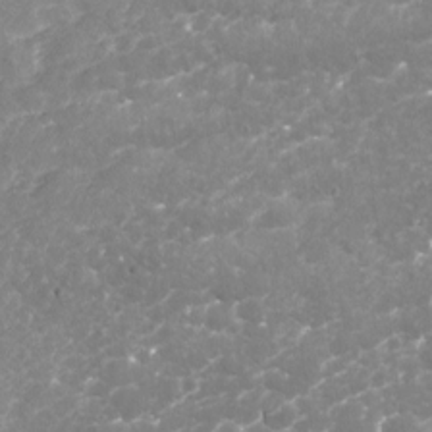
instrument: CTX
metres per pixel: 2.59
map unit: Nhu
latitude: -18.0472
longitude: -57.6882
